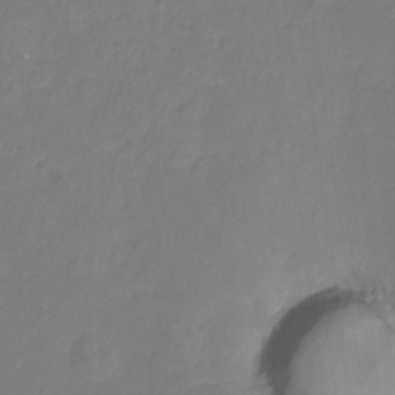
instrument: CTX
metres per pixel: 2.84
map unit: Nhu
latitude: -8.7274
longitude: -50.0255
